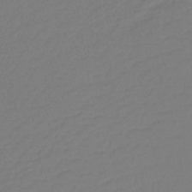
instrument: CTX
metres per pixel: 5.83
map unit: lHb
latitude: -41.7666
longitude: 76.1606
